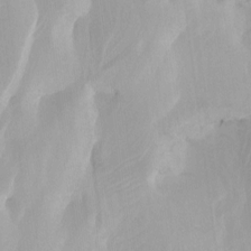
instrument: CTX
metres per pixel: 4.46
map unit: Htu
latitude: -3.6532
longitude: -74.1767
